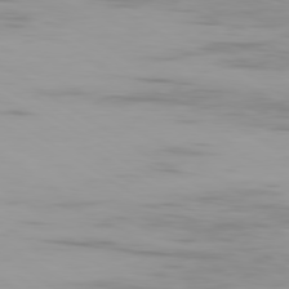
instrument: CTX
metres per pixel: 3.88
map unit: Ap
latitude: -79.8611
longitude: -102.8758
